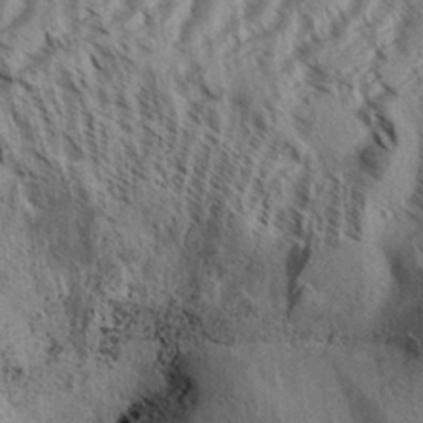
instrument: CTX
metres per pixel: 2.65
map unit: Aa
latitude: 32.8380
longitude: -137.2915
